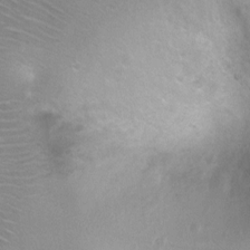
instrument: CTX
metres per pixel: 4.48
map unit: Ht
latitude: 3.1403
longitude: -25.1025
